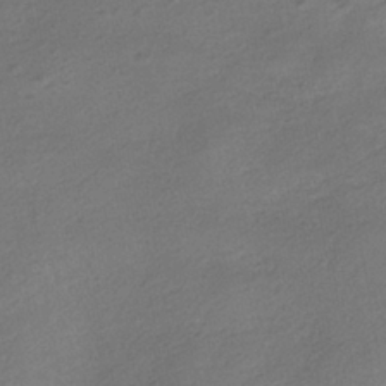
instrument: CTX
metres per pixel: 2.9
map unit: HNhu
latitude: -39.8423
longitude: 95.0297
